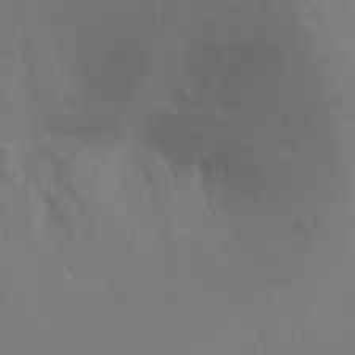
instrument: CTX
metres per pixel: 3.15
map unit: Ht
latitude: -8.3684
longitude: -28.6112
